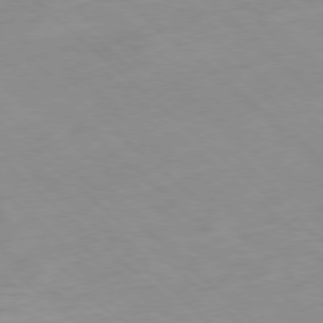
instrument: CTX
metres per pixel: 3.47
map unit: Hpe
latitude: -78.5951
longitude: -18.2522
